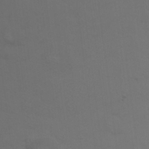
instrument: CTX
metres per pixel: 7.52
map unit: Nhu
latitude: 24.2522
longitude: -53.8584
